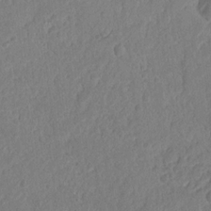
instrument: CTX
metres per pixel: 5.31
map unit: Ht
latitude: 14.0822
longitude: -74.9325
